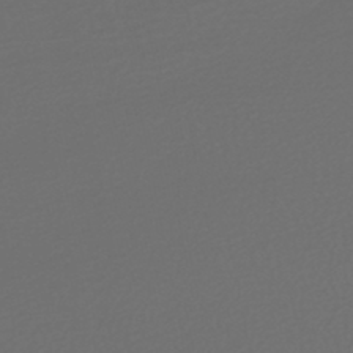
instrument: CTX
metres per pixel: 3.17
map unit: HNhu
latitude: -47.1998
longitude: 97.7100
